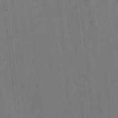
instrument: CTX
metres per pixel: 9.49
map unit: Hto
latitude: -9.8044
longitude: -36.2712
